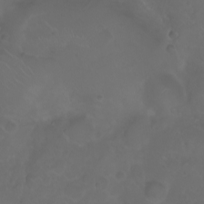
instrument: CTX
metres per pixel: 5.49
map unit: eHh
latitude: 0.9513
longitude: -55.3104
